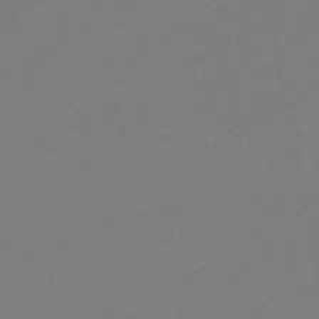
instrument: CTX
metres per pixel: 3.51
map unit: lHb
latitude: -49.8234
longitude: 81.1431
